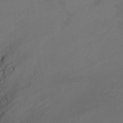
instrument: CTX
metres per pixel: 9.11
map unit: Ht
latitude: -9.9178
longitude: -28.3089
